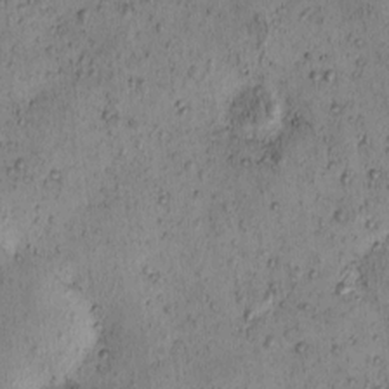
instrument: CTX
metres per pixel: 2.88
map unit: eHh
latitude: -0.8408
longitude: 19.1998
